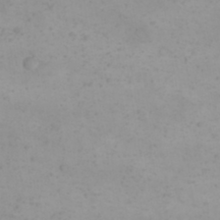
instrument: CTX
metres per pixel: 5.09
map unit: eHh
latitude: 21.5371
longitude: -64.8002
